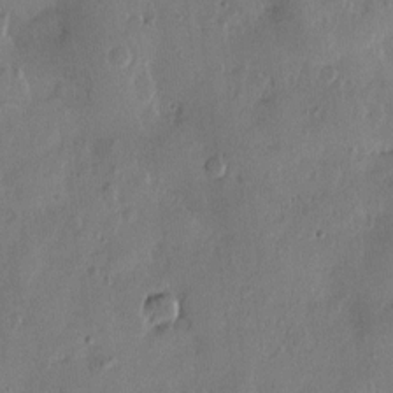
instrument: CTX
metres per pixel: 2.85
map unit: Htu
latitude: -2.1983
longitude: -177.6316
